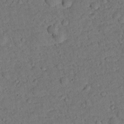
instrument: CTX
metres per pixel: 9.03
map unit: lHvf
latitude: 13.8017
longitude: 178.2739
